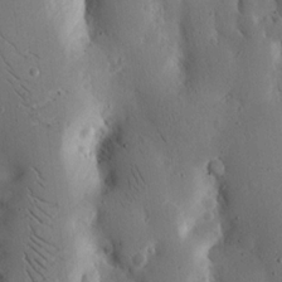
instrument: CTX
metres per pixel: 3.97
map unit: Nhu
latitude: 15.6883
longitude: -77.6882
